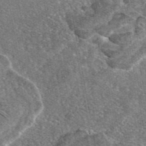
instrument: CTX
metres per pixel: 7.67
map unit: eAb
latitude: 46.8569
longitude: 107.1242
